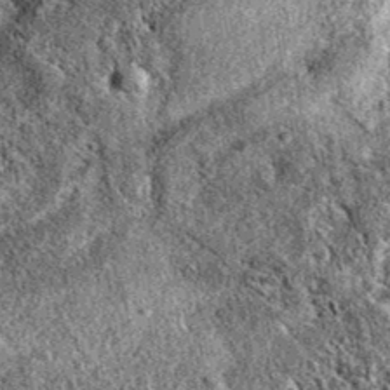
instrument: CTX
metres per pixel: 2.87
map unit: eAb
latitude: 38.6112
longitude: 111.1998
